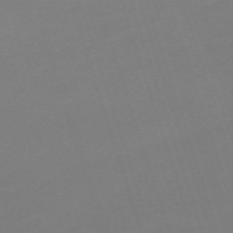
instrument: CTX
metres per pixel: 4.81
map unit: eHh
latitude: -63.3887
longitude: 49.3699
